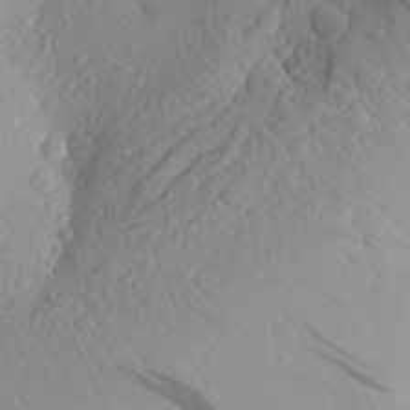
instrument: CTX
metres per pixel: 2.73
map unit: Aa
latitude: 26.8569
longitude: -144.8947
